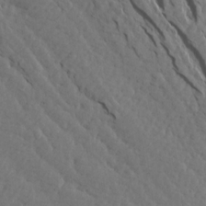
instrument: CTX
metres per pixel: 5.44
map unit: Aa
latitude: 14.9325
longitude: -142.9514
